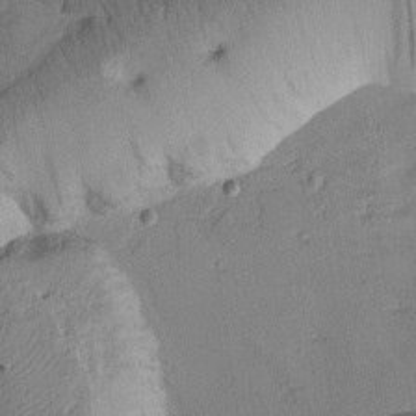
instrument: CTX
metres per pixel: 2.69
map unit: Htu
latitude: 2.1955
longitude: 177.1809
